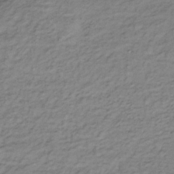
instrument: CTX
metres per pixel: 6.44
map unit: lHb
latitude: -33.5966
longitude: 65.5210
